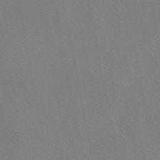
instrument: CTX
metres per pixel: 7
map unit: eAb
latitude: 48.8002
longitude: 115.6911
